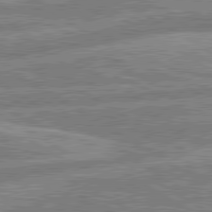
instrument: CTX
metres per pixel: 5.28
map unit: lApd
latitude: 80.5924
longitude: -170.1200
